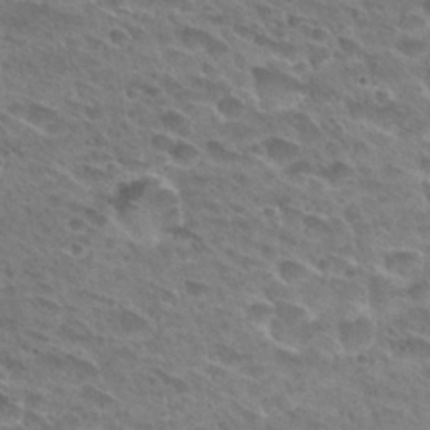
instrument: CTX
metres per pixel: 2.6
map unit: Hto
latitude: 28.5923
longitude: -39.1025
